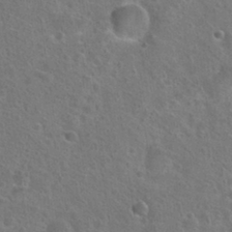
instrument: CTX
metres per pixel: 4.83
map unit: Hto
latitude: 23.1970
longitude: -48.1767
